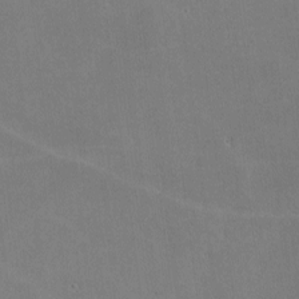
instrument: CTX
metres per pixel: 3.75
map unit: lHvf
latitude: -8.8975
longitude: -100.6680
